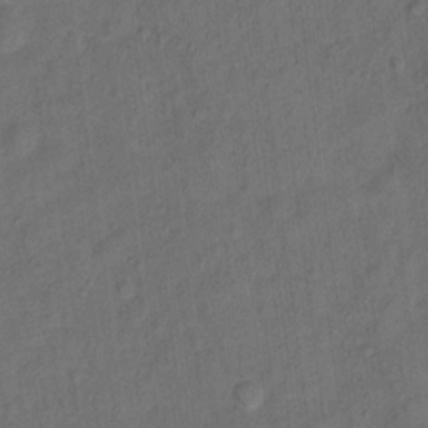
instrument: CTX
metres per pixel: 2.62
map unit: Ht
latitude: 10.3656
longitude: -40.2711
